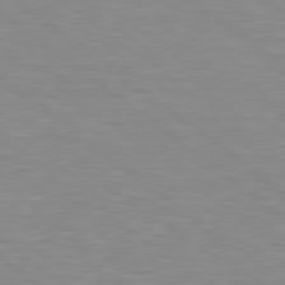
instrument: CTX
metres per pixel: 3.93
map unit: lApd
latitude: 79.1592
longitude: -89.7828
